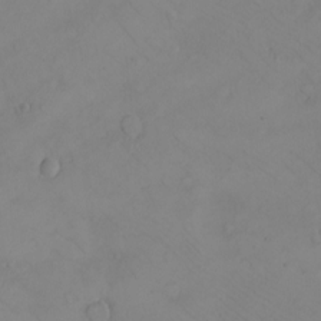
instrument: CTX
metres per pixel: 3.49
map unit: eHh
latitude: -8.4062
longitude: -69.4615
